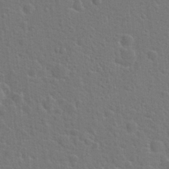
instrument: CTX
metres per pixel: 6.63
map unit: Hto
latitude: 22.6490
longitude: -47.3860
